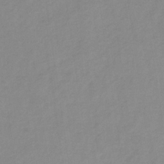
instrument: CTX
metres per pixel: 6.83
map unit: HNb
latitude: -31.4643
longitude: 63.2187
